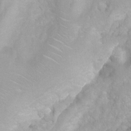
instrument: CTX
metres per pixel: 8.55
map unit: Nhu
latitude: 3.8772
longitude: -24.8757
